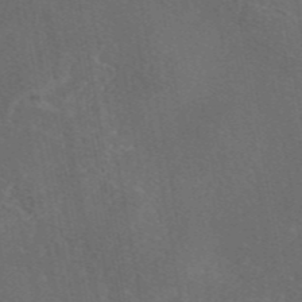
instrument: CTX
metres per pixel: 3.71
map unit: eAb
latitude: 46.2334
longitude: 108.4251
